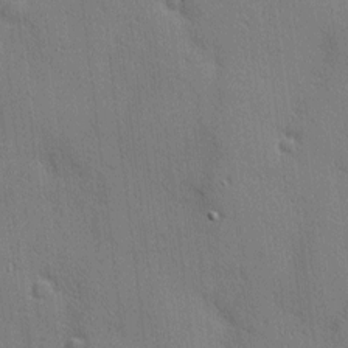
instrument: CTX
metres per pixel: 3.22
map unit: Nhu
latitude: 1.6316
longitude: -75.1781
